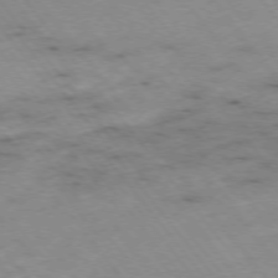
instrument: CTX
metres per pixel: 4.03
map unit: Hpe
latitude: -76.0283
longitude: -18.9891
